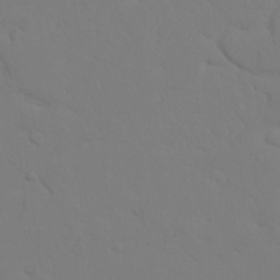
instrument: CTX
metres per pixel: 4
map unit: Nhu
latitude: 22.6490
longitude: -73.7828
